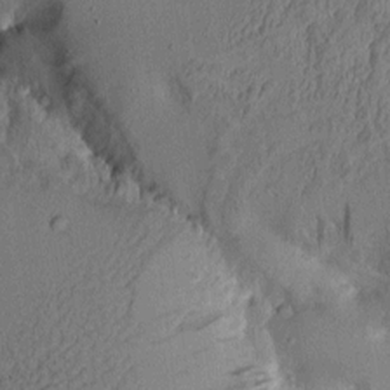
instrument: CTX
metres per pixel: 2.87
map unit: Aa
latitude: 9.3671
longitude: -127.6127
